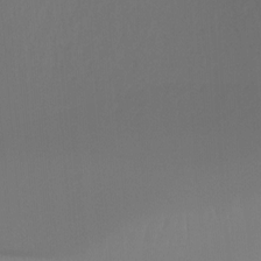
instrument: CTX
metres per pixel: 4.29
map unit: Ht
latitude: -15.8045
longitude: -42.9892
